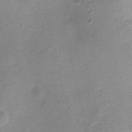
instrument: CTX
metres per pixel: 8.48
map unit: Nhu
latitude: 3.6883
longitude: -16.2522
